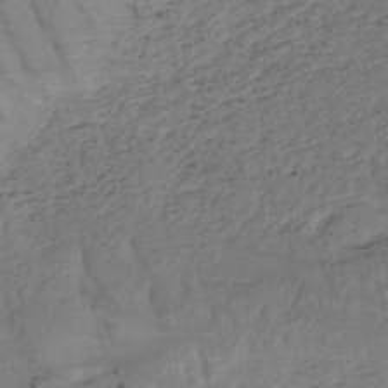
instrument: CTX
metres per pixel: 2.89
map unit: HNb
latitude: -49.7100
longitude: -52.1011
